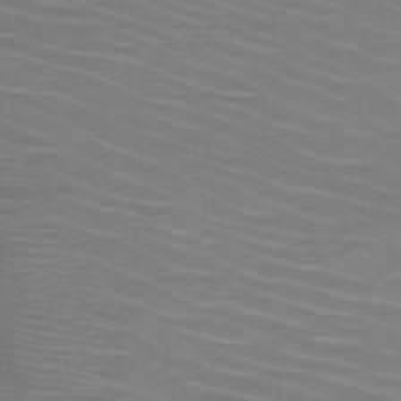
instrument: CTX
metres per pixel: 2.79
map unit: HNb
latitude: -48.3684
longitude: -45.4237
